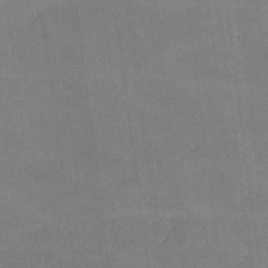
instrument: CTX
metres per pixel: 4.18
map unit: lHvf
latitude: -9.3887
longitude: -101.5371
